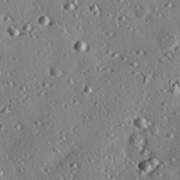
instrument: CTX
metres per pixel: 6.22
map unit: eHh
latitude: 22.1200
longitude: -90.4034
